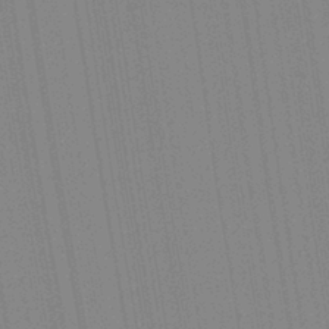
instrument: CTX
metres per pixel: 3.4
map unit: Aa
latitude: 28.4034
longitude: -147.4994
